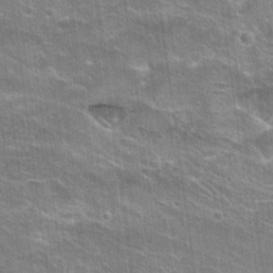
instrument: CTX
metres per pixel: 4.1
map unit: Hto
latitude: 21.4049
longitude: -42.9136
